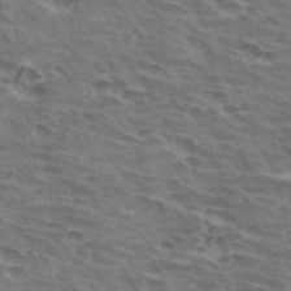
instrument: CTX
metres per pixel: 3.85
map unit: Hto
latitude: 33.6127
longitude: -43.1403
